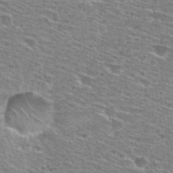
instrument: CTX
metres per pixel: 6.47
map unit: Hto
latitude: 28.4790
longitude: -47.0081
